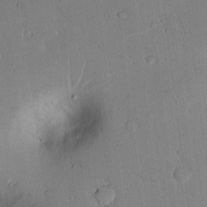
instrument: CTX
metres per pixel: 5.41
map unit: lAvf
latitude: 9.1403
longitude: 168.1983
